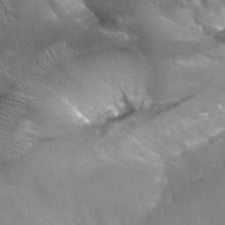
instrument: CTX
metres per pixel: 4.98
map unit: Nhu
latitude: 27.4993
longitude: -55.9339
